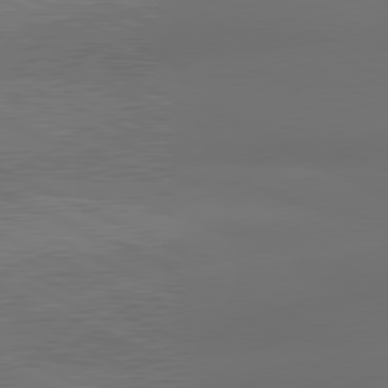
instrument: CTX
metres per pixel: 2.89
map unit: lApd
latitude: 80.8569
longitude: 123.4455
